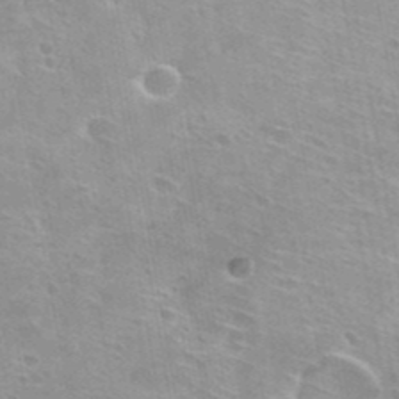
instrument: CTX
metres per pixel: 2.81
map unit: Hto
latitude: 32.1389
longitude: -41.1403
